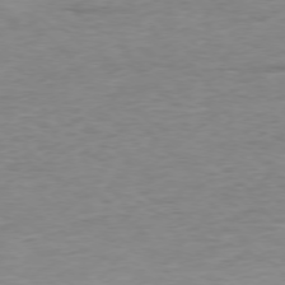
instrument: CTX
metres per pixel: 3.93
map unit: Ap
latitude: -77.0675
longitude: -88.9514
